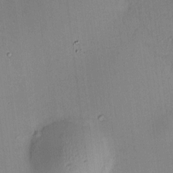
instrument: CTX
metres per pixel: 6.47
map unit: HNhu
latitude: 8.7435
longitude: 13.1809
